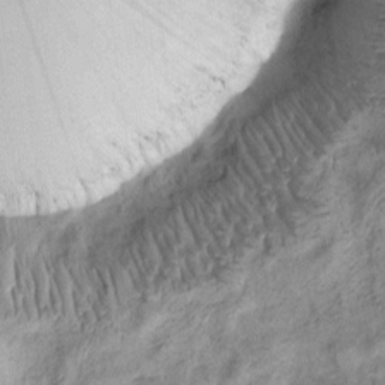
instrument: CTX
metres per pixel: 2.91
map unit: eHh
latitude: -0.8597
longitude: 16.8030
